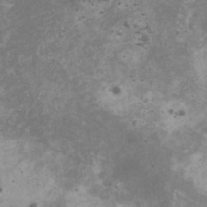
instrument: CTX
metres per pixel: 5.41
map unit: HNhu
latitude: 1.5938
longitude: 3.1242
